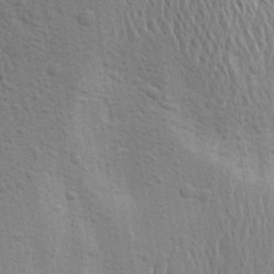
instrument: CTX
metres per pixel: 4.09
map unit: Aa
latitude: 24.4412
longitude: -147.0270
